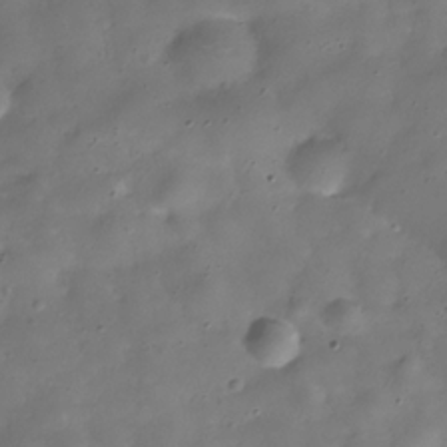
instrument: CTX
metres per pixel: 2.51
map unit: Hve
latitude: -31.0108
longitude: 94.9919
